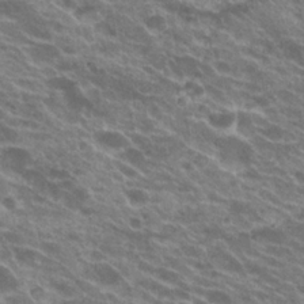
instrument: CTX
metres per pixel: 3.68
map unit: Hto
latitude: 23.3859
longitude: -38.2145
